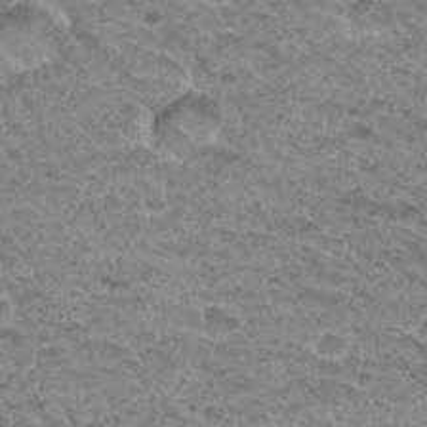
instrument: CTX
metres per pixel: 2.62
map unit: Hto
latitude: 31.8773
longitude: -48.2900
